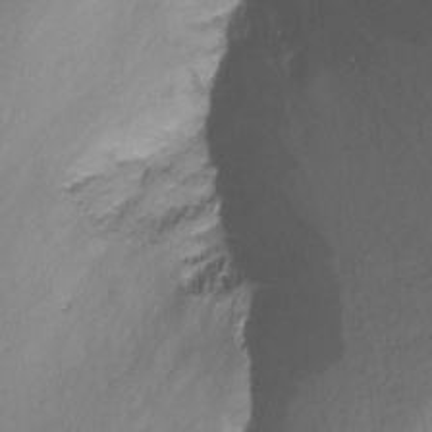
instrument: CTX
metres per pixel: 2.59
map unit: Nhu
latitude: -14.0472
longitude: -54.5546
